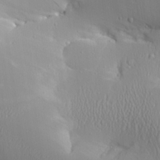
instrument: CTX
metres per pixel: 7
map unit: Aa
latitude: 24.8002
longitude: -135.7827
